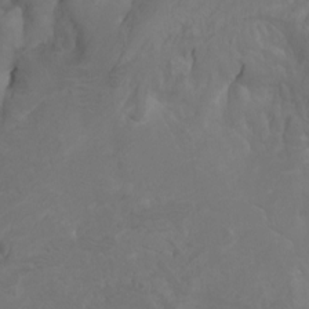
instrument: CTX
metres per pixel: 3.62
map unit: Htu
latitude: -7.3131
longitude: -65.5182
